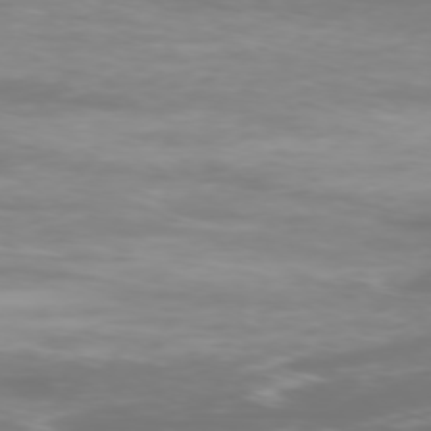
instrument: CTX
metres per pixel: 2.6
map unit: Ap
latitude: -77.8800
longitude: -62.6680
